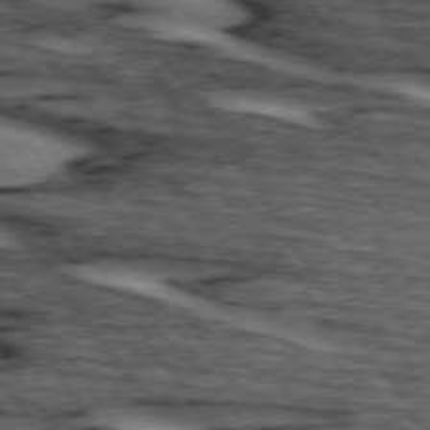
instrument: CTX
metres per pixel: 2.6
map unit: lApd
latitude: 74.2900
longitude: -73.2915
